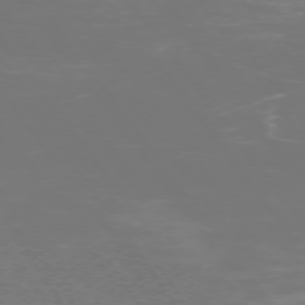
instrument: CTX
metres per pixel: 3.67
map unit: Ap
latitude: -74.6519
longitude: -76.0255
